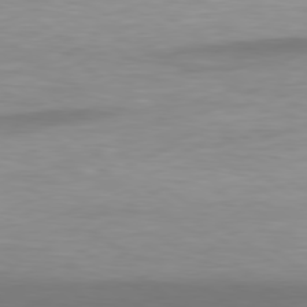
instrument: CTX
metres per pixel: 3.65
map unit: Hpe
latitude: 79.2348
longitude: -129.4993
